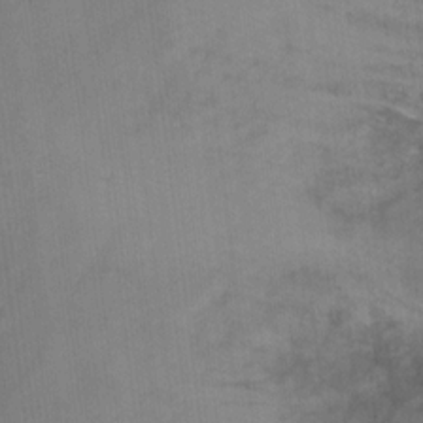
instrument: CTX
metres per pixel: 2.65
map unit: Hto
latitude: 5.1403
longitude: -36.0255
